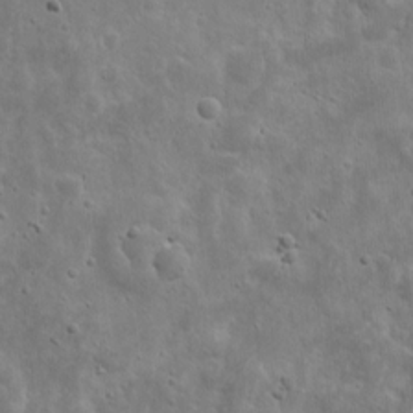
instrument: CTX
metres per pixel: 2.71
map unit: eHh
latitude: 9.8017
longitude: -73.0270
